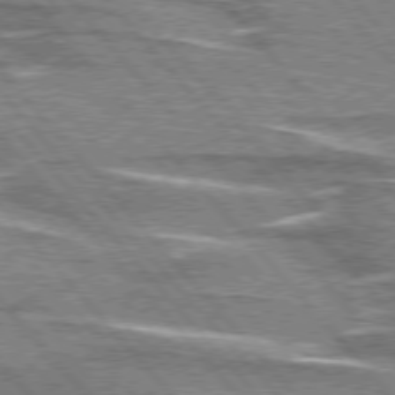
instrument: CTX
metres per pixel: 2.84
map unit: lApd
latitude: 76.0255
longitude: -80.8569
